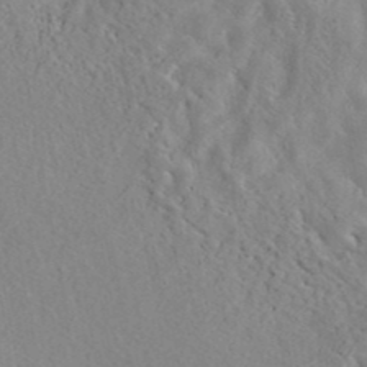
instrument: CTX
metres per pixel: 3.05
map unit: eAb
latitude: 40.1955
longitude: 105.6155
